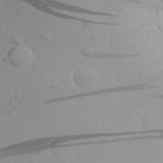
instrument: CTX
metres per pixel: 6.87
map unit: Aa
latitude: 26.9325
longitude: -143.1025
